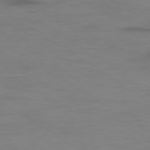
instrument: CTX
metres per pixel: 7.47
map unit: Ap
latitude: -79.3887
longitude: -78.8002
